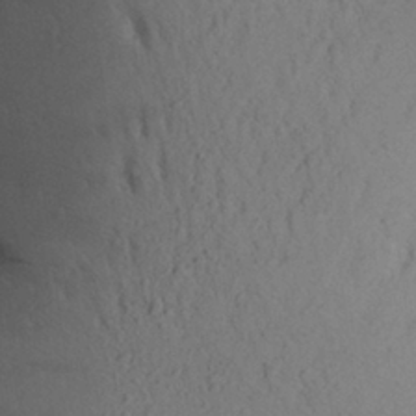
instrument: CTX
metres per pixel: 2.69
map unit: Aa
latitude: 28.2333
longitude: -147.8206
